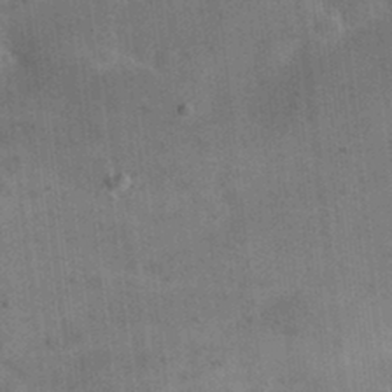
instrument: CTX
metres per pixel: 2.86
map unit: eHh
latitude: 24.2711
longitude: -65.3860
